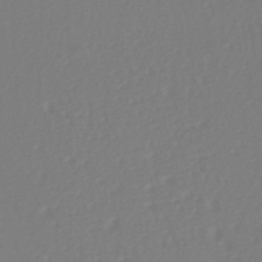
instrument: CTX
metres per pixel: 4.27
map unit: HNhu
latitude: -41.2943
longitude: 100.7274
